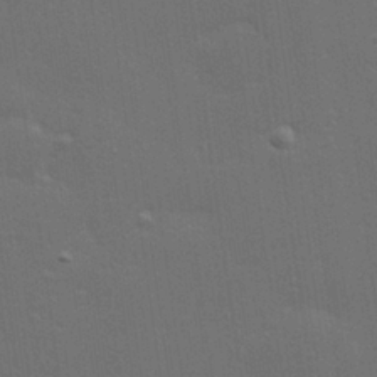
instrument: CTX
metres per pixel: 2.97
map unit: Hve
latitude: 27.8772
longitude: -92.8002
